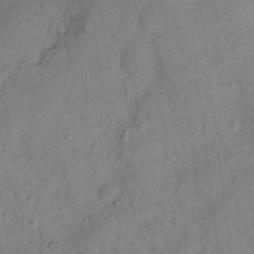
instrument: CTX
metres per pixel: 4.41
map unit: Nhu
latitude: 13.8017
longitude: -30.2145
